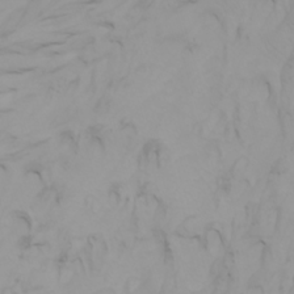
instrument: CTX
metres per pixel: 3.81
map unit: Nhu
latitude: -5.5399
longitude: -79.5938
